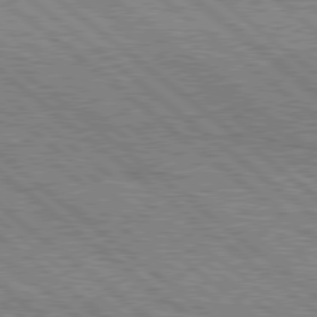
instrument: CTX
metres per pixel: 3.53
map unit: Hpe
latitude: 78.4979
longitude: -120.4979
